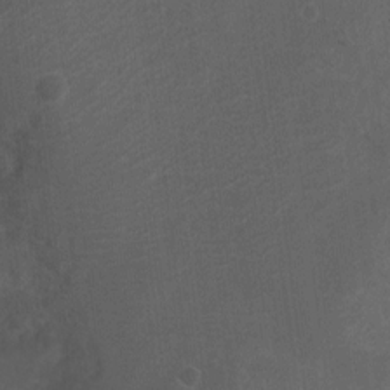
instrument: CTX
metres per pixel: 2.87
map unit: Ht
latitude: 2.1389
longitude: -26.9136
